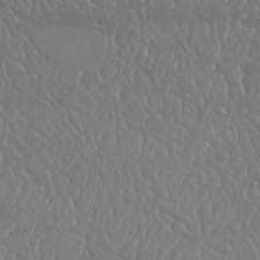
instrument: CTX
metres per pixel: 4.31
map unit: Nhu
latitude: 25.2348
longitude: -60.6679
